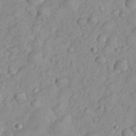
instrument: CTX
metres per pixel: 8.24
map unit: eHh
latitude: 32.4979
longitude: -62.7624
